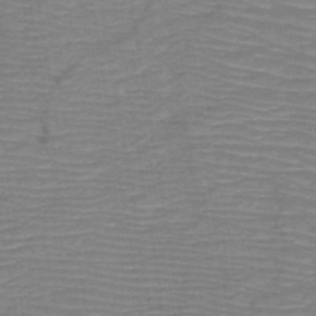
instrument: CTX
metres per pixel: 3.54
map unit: HNb
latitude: -48.4440
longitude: -45.1781
